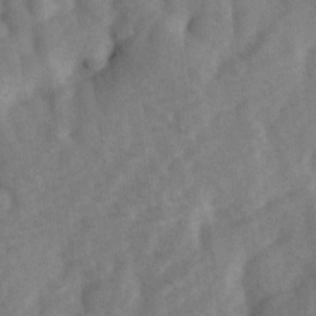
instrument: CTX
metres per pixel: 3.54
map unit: Ave
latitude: 1.4993
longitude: -111.8584
